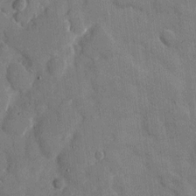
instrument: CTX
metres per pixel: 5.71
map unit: eHh
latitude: 8.1578
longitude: -67.0647
